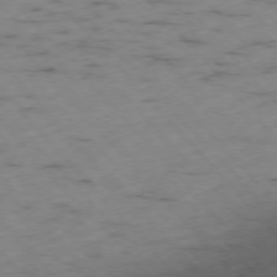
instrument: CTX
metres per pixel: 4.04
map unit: Ap
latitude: -76.4062
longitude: -60.7435
